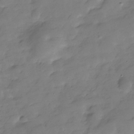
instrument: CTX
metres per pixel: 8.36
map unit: Hve
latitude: -30.3873
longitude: 92.0283
